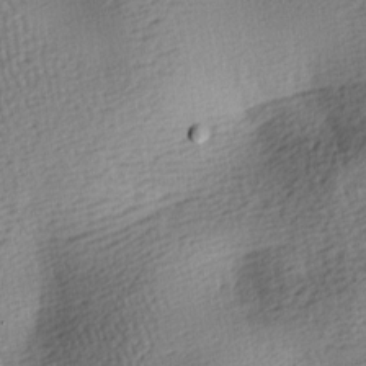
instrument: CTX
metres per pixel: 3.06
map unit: lAa
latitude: -8.4440
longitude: -125.5371
